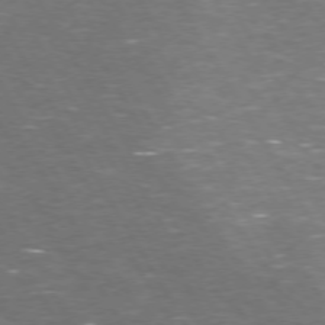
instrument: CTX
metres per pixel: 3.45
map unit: Hpe
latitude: 72.7247
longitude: -124.1388
